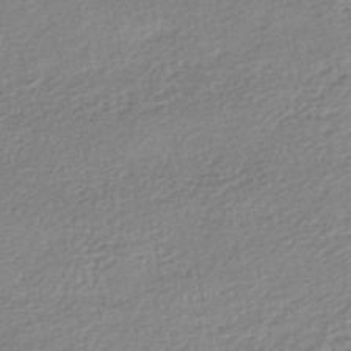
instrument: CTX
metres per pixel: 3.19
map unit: HNhu
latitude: -46.9541
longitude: 102.5574
